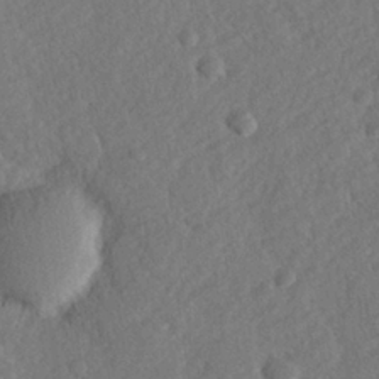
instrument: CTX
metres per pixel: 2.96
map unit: lHvf
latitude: 24.0255
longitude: 144.0472
